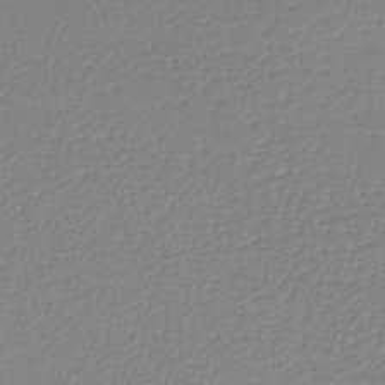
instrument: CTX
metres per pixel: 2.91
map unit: lHb
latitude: -42.0283
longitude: 69.1053
